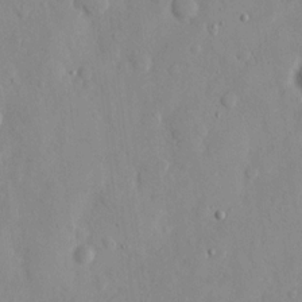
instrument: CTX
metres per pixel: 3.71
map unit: eHh
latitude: 12.4601
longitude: -69.5371
